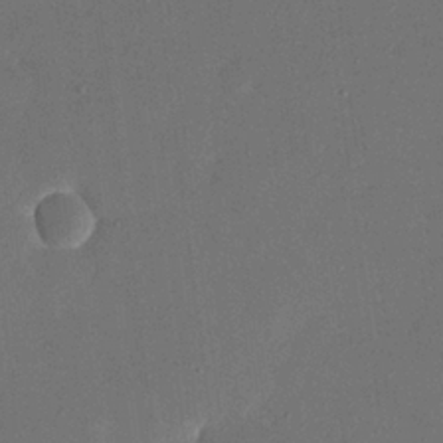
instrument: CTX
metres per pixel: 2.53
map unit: eHh
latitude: 18.8380
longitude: -68.9514
